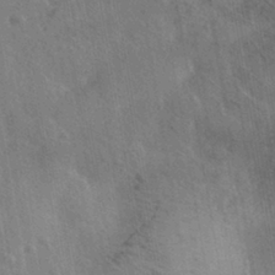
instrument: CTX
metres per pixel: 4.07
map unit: HNhu
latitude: -40.9164
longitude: 98.5385
